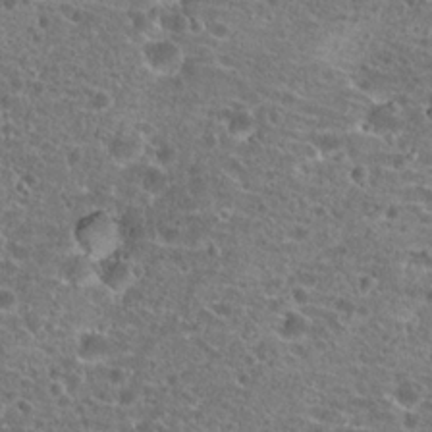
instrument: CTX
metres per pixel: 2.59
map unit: Hto
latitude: 20.4979
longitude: -42.1578
